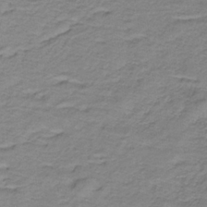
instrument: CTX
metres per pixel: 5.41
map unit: lHb
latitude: -32.2362
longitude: 65.8045
